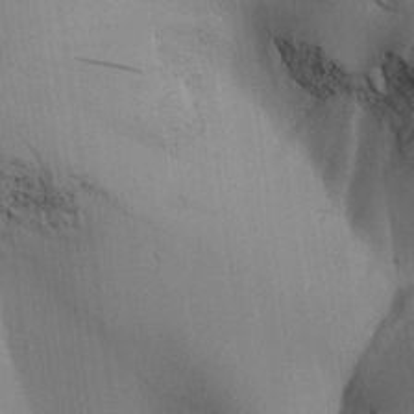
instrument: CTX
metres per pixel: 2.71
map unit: Aa
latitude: 26.5735
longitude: -137.8206
